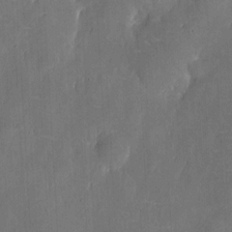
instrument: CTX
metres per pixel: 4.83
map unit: eHh
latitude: 6.2145
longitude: -68.8947
